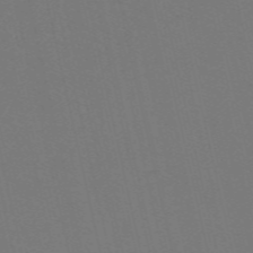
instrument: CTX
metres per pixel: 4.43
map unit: Nve
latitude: -58.5573
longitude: 60.8030
